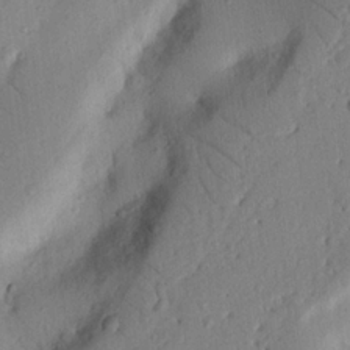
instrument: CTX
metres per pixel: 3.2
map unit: Nhu
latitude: 20.2523
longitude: -76.8380
